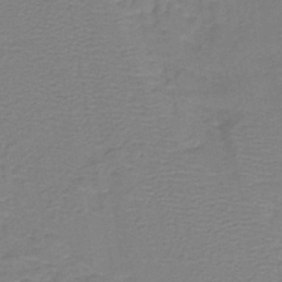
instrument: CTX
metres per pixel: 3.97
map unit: HNb
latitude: -43.1809
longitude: 49.1620
